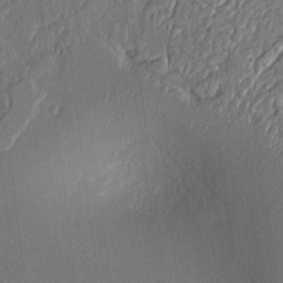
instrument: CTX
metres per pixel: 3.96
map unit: Aa
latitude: 9.3104
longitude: -131.2348
